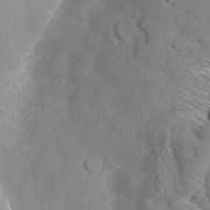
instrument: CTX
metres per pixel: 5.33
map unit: Aa
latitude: 9.0459
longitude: -135.2537
